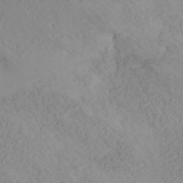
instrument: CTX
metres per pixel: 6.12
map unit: ANa
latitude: 35.5182
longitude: 14.4251
